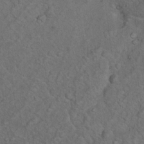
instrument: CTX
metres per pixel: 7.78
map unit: Nhu
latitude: 9.8395
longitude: -23.7638
